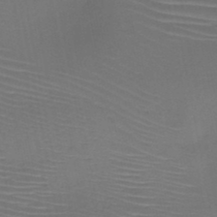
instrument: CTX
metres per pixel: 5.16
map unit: HNb
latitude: -47.5777
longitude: -42.5546
